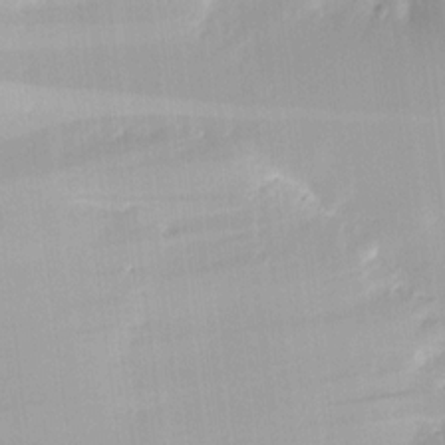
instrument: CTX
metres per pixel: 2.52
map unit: HNhu
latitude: 10.8191
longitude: 9.6155
